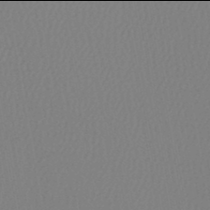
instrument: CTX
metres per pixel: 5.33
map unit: lHb
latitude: -46.0094
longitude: 74.4062
